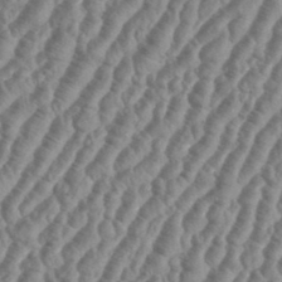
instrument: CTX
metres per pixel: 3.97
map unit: eHh
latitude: 36.7058
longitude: -136.1767
